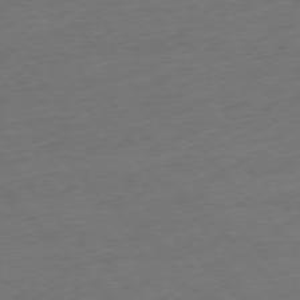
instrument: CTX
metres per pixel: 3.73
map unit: Ap
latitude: -76.5763
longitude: -80.3278
